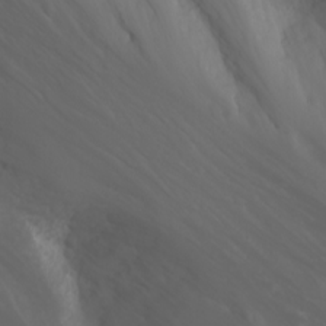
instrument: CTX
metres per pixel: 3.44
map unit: Nhu
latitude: -0.2551
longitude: -80.9514
